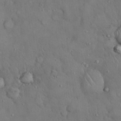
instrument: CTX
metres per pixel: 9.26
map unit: Hto
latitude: 19.1781
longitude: -60.3467
